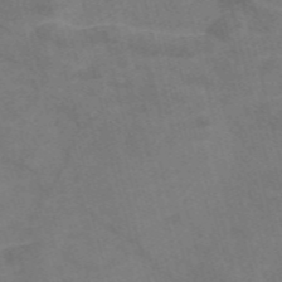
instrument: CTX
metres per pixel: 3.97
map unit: Nve
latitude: -58.3117
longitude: 51.4832
